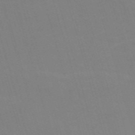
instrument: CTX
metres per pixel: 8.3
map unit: Nve
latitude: -59.0486
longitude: 60.9920
